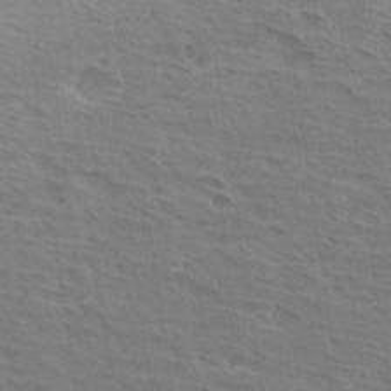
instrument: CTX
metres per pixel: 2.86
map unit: Hto
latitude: 33.0458
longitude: -44.3467
